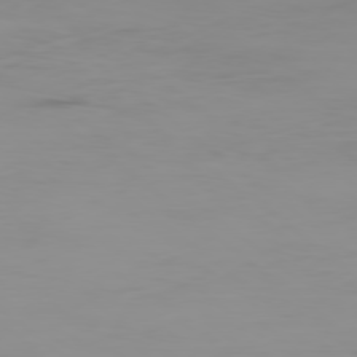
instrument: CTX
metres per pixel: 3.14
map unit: Ap
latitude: -79.2376
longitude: -71.2159
